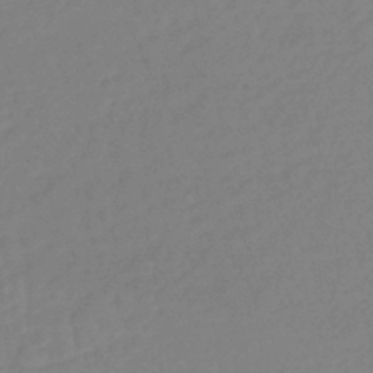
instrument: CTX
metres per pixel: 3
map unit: lHb
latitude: -36.1416
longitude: 69.1431
